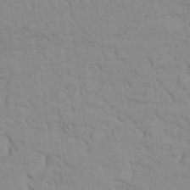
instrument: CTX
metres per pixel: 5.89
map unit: Nhu
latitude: 26.5357
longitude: -69.2726
